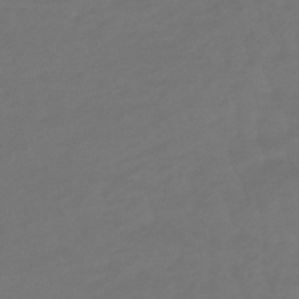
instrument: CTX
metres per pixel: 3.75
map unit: eHb
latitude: -47.5210
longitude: 81.3510
